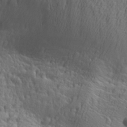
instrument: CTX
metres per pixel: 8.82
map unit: Aa
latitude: 29.2348
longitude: -139.6127
